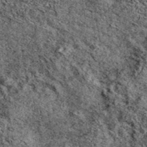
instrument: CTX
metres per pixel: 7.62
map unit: eAb
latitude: 39.5560
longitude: 111.2565
